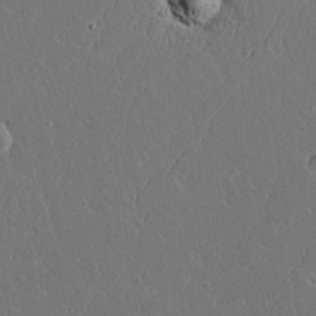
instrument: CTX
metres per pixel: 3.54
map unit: lAvf
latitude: 15.5749
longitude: -129.1403
